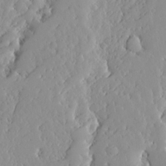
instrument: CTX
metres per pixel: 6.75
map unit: Ave
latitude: 13.0459
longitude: -135.0080
